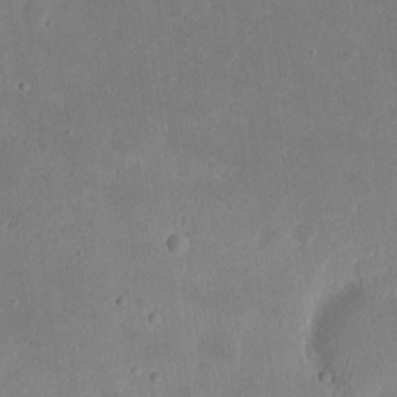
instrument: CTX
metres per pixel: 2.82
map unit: eHh
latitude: 21.1781
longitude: -70.7057
